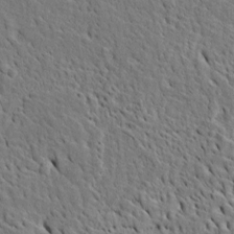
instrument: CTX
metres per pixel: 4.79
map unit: Htu
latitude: -5.3509
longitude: 153.4832
